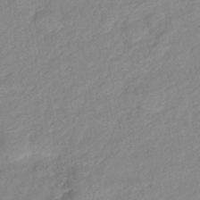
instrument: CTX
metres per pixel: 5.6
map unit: eHb
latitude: -40.2739
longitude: 79.5399
